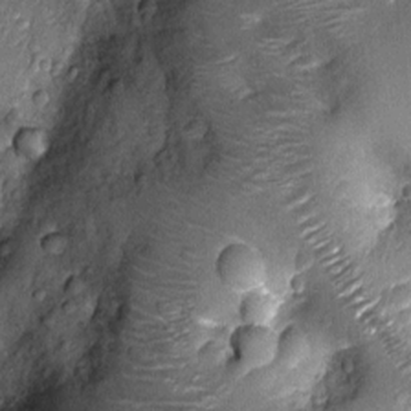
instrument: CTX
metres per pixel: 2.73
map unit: Nhu
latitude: -13.5777
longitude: -23.0269
